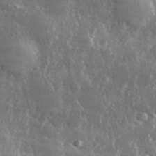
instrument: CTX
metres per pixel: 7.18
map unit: lHvf
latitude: 31.8206
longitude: -91.1214
